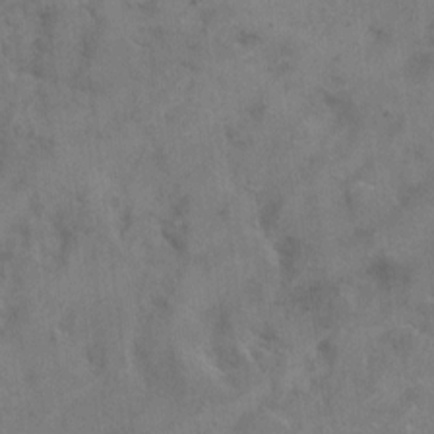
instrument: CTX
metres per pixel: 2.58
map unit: Hto
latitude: 6.7813
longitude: -62.2901
